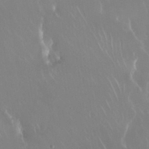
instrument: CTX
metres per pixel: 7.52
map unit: Nhu
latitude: 29.7638
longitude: -57.2348
